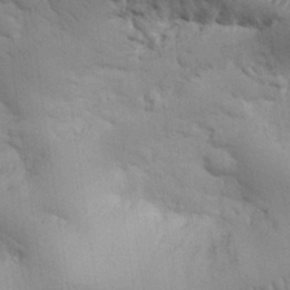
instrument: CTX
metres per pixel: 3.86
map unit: eHh
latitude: 32.0255
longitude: -68.5168
